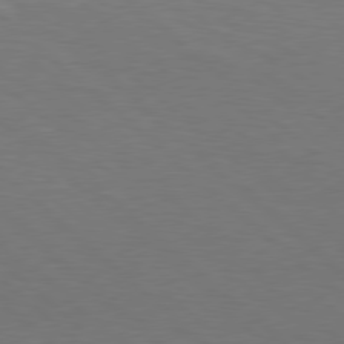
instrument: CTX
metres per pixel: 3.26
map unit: Hpe
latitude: 78.2334
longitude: -150.3089
